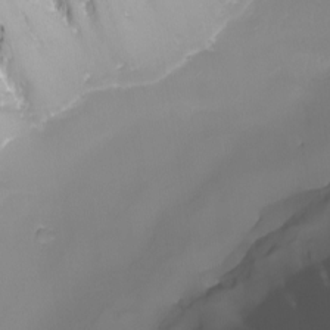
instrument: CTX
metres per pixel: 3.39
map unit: Nhu
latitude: -8.1039
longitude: -83.7071
